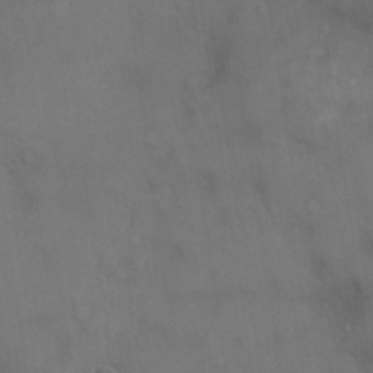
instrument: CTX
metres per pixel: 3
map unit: Hve
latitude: -11.6722
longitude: 174.3117
